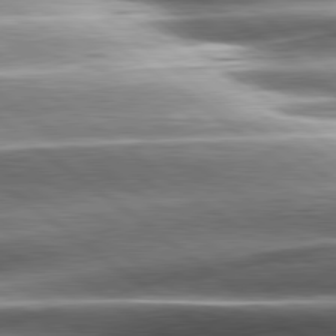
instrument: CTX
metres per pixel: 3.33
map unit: lApd
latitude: 80.8191
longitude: -143.7072
